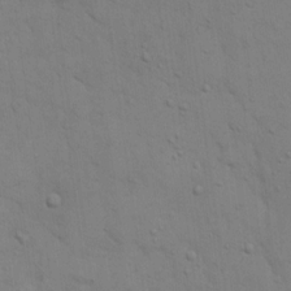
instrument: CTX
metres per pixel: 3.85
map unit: eHh
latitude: 17.5560
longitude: -63.1026
